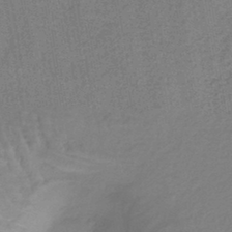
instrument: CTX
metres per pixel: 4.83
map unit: lHb
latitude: -41.3132
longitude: 59.5399
